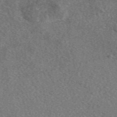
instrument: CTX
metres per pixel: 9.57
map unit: eAb
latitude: 49.0081
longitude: 111.7666
